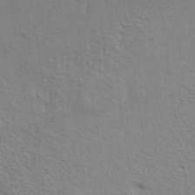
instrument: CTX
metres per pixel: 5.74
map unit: ANa
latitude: 39.5938
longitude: 28.7085
